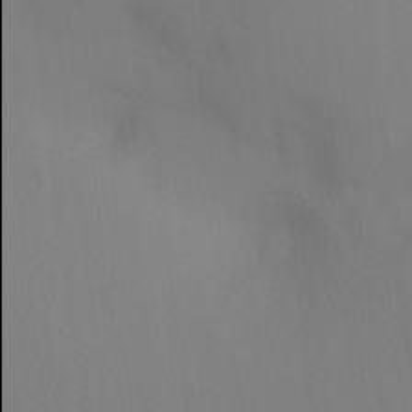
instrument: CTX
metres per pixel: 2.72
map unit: Ht
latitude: -15.0109
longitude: -49.9906
